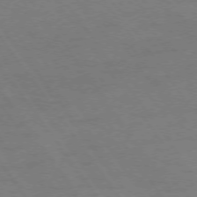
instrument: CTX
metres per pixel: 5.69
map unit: Ap
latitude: -75.7289
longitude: -65.5749
